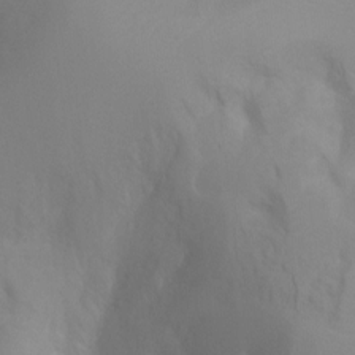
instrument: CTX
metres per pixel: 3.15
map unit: Ht
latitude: -1.1998
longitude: -20.9325
